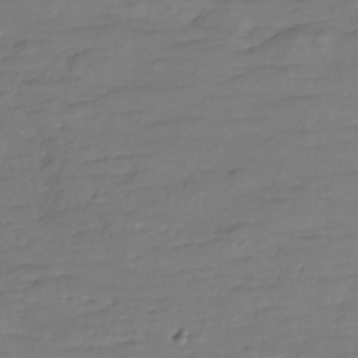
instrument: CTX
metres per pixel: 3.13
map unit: Hve
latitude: -27.8422
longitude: 91.5210
